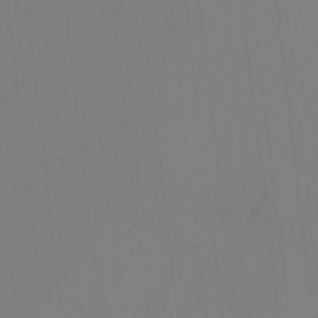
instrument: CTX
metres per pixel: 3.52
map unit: HNhu
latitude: 7.3860
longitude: 1.7856
